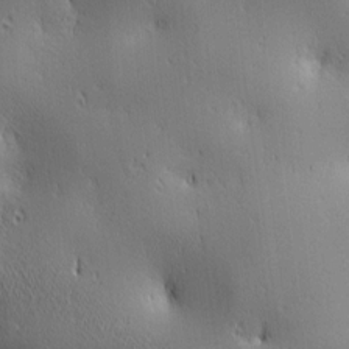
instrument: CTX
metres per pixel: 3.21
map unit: lAa
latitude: 2.8191
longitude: -117.5371
